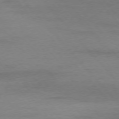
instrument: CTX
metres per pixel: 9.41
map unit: Ap
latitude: -76.8975
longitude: -83.9528
